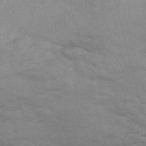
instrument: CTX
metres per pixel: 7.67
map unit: Nve
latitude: -57.4832
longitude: 54.2929
